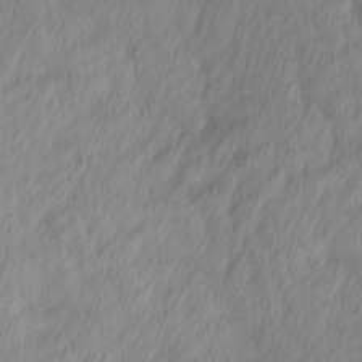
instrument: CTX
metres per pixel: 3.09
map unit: Ave
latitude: 12.9136
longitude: -106.2334
